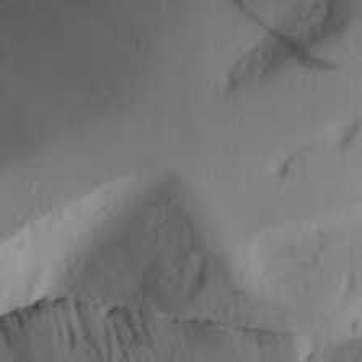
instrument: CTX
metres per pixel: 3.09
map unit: Aa
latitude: 23.8772
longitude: -131.3293
